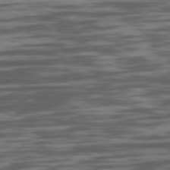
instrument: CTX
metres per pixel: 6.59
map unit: Ap
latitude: -80.5196
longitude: -62.9514
